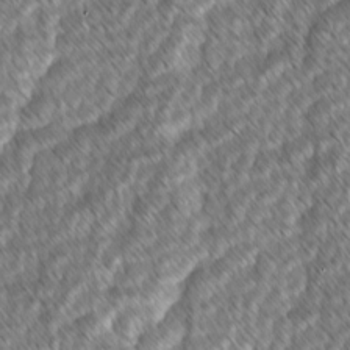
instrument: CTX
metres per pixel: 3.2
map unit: lAvf
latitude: -2.0849
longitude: -114.4034
